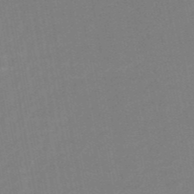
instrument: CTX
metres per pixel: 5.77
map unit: HNb
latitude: -51.8044
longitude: -48.3278
